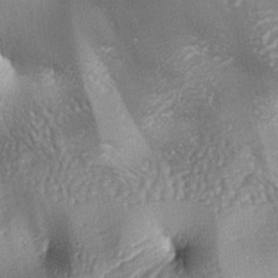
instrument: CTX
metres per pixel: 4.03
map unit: lAa
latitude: -6.6896
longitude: -125.6694
